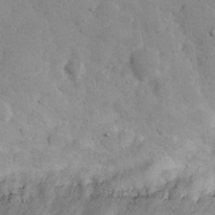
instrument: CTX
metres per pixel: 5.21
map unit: eHh
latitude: 29.9339
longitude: -70.1956
